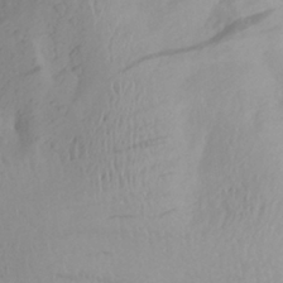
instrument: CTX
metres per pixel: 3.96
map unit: Aa
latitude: 24.8757
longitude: -147.4616
